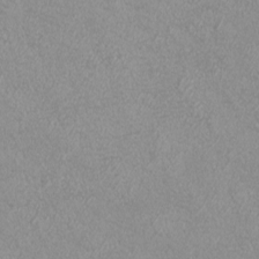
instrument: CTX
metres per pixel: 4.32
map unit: eHh
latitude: -7.1053
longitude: -77.5182
